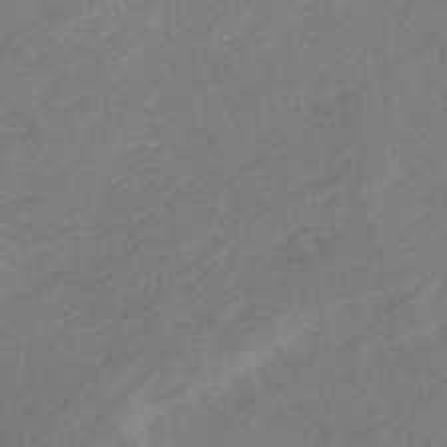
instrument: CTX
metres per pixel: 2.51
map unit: eHb
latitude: -37.8611
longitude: 77.1620
